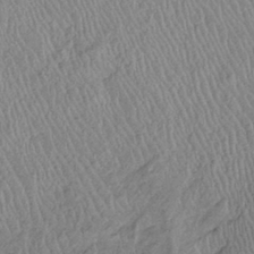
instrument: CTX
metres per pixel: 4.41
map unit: Htu
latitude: -6.3684
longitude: 152.9730
